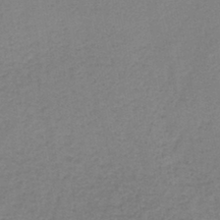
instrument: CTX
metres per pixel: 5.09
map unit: HNb
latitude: -42.7274
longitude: 49.3321
